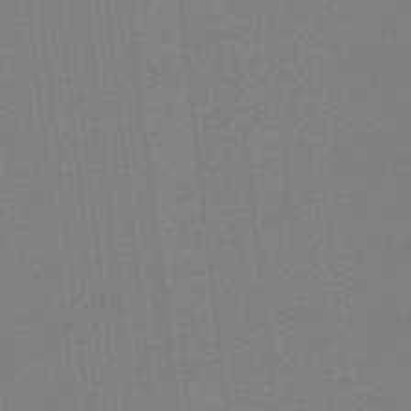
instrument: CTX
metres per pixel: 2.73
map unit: eHb
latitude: -44.6707
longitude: 87.8611
